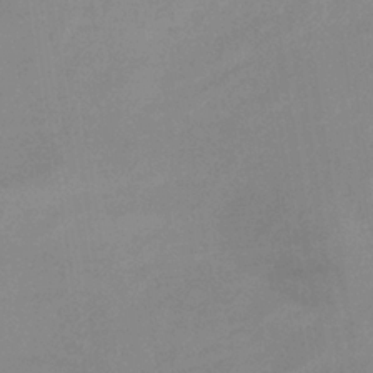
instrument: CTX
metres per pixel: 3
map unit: lHb
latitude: -33.5210
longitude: 69.8989
